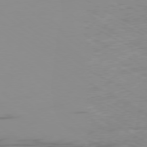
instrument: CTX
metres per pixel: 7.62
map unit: Ap
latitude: -80.2173
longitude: -53.1592
